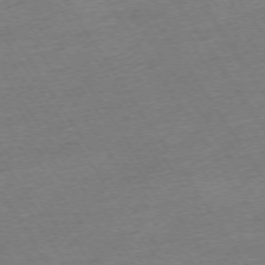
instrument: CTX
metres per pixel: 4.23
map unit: Ap
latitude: -73.8611
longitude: -84.3278
